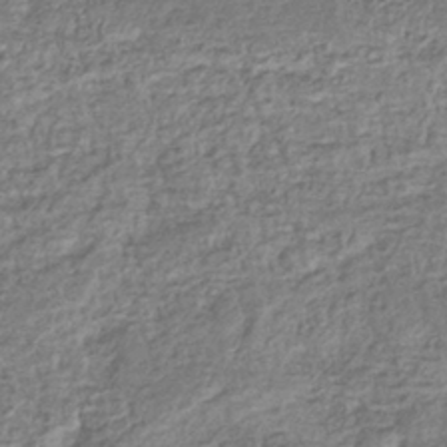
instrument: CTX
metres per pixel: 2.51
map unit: eHb
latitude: -36.8030
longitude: 80.5007
